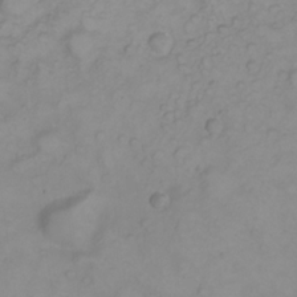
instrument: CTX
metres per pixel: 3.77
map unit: eHh
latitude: 22.9514
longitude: -61.7449
